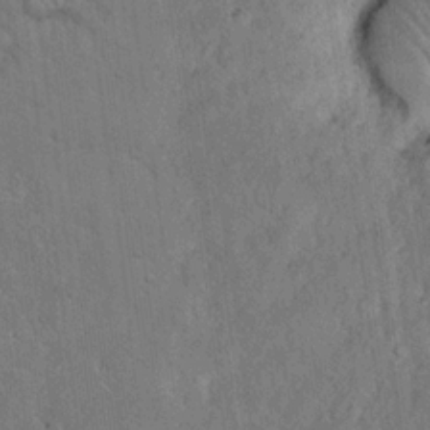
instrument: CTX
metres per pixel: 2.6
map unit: eHh
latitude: 18.6679
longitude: -61.8961
